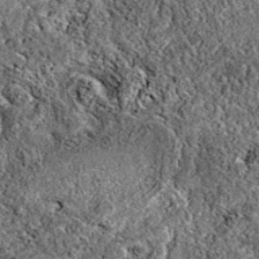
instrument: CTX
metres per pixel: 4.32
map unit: eAb
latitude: 37.9528
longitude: 111.5777
